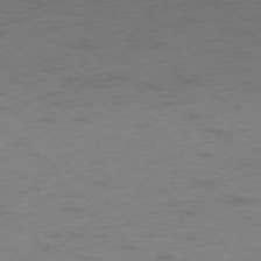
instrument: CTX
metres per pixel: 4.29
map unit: Ap
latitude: -75.6911
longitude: -78.5357
